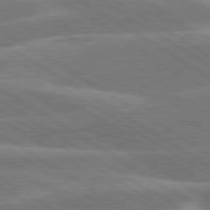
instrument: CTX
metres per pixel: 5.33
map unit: lApd
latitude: 79.9339
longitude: -130.9136
